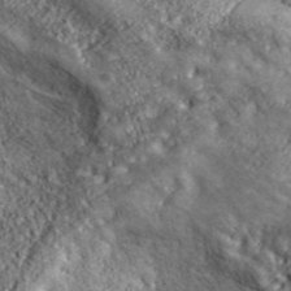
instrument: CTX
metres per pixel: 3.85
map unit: eHh
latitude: 43.5938
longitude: -89.7450
